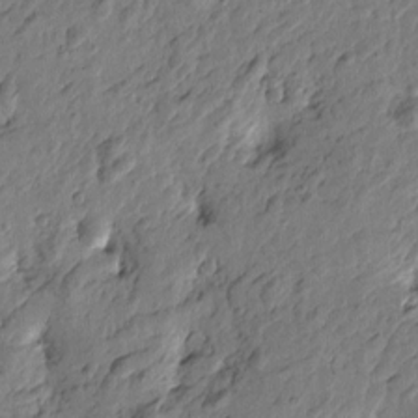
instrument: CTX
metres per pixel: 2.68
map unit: Htu
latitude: -2.2550
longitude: -178.8947
